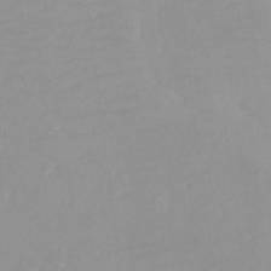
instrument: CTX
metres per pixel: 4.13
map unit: Ht
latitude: -8.5574
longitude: -35.7449
